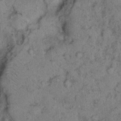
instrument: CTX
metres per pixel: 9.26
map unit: eHh
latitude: 14.9892
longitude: -64.5924
